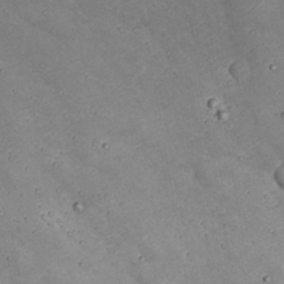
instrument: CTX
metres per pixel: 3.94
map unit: Nhu
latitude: 22.3656
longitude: -66.8569
